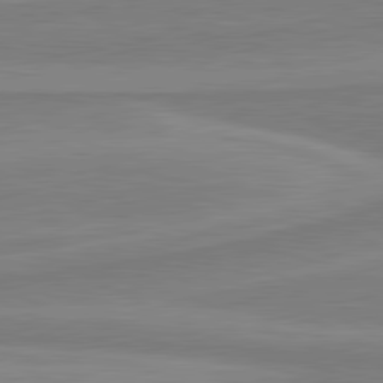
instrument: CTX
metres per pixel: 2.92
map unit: lApd
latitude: 81.2159
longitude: 170.5196
